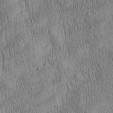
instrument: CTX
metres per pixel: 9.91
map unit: Aa
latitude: 27.9717
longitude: -136.1578
